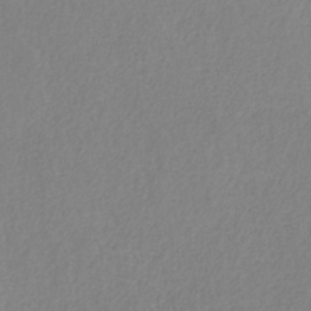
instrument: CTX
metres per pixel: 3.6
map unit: HNb
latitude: -33.5777
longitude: 55.0109
